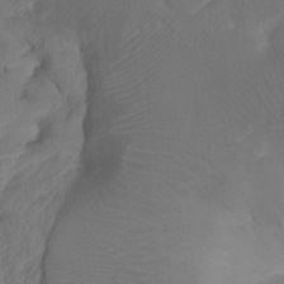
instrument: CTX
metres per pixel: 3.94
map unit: Ht
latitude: -10.1039
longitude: -35.5371
